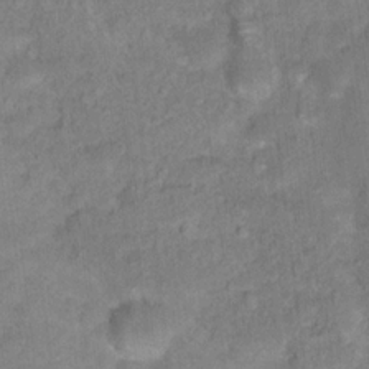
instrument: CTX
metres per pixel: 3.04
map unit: Hto
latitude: 18.3278
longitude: -39.0458
